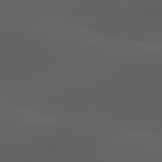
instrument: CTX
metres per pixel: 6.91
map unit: lApd
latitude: 80.1389
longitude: -88.9703
